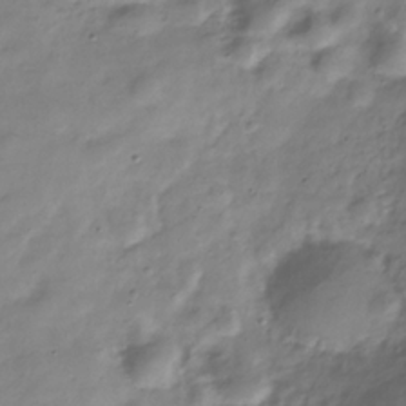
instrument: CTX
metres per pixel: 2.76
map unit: Hve
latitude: -32.4062
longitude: 91.0109
